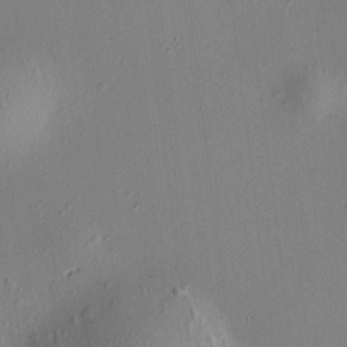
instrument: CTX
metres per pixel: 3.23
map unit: HNhu
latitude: 7.5560
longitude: 14.7841
